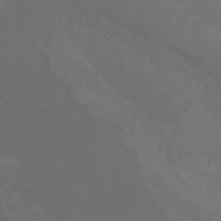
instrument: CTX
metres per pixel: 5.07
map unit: Htu
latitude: -5.0486
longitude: -88.4412
